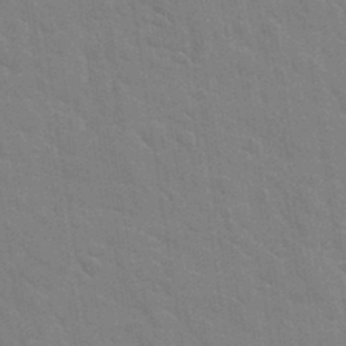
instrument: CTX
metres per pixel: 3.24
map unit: Hto
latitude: 34.3845
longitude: -51.7260
